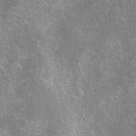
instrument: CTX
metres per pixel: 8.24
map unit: Hve
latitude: -10.9164
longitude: 175.2375
